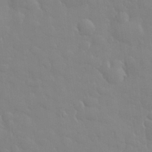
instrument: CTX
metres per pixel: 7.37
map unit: eHh
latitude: 32.9892
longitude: -60.3089
